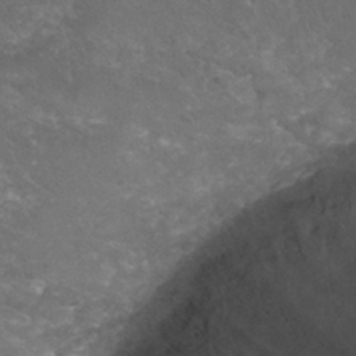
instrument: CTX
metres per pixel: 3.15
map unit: Nhu
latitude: 29.2348
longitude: -50.1388
